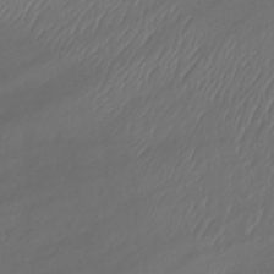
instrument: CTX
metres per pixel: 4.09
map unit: lHb
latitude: -39.5399
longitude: 70.5196
